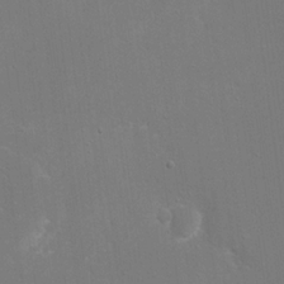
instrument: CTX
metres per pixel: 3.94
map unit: eHh
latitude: 19.5938
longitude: -69.4427
